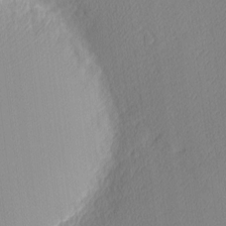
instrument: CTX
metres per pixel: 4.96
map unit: Nhu
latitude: 2.8191
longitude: -75.9528
